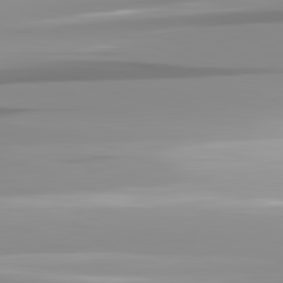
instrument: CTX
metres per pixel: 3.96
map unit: lApd
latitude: 82.1766
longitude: -138.2522
